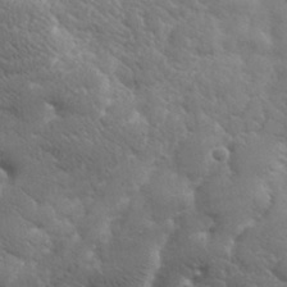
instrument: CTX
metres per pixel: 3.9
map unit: lHvf
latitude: 31.5749
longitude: -89.4616
